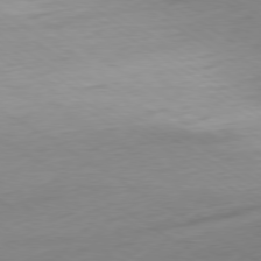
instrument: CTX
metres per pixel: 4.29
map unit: Ap
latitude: -78.8975
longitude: -58.4790
